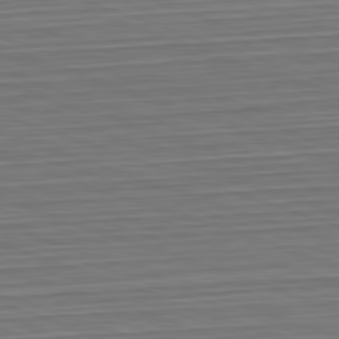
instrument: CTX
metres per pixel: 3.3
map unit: Hpe
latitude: -82.8030
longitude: 13.4077
